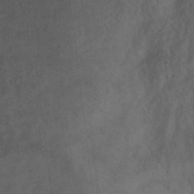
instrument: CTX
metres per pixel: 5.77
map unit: Ht
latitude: 1.4804
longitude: -37.0459
